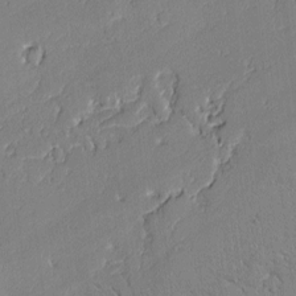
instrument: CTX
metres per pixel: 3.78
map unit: lAvf
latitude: -1.7856
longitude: -109.0080
